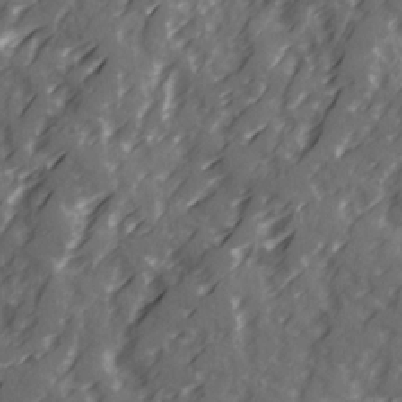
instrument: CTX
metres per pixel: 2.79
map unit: Ave
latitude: 20.5924
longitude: -131.5183
